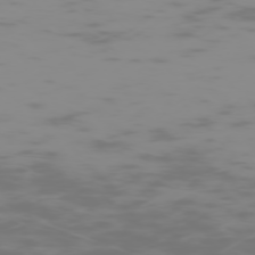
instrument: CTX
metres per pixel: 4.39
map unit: Hpe
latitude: -74.4062
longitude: 6.1983
